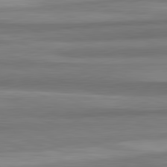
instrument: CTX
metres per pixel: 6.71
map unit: lApd
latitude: 82.5923
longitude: 178.5384
